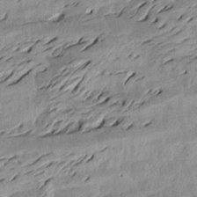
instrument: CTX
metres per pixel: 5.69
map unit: Aa
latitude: 19.2915
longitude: -145.3481
